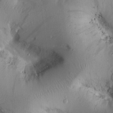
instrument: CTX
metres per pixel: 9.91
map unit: Htu
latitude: 1.4804
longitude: 175.9178
